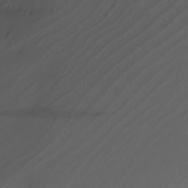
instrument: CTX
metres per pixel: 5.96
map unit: Nhu
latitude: -4.6707
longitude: -92.2711
